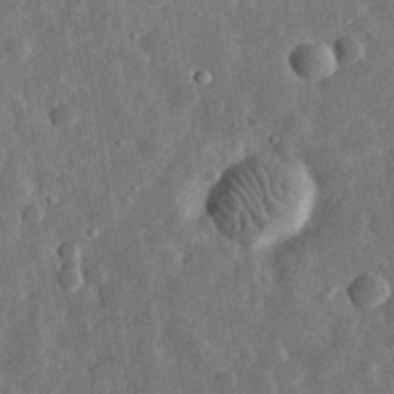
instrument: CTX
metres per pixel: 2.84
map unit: eHh
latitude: 32.6113
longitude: -77.2537
